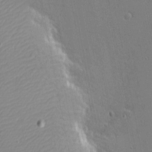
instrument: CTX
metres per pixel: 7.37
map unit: eHh
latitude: -4.2172
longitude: -81.1403
